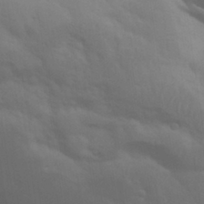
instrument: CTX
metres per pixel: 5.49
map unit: eHh
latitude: 31.8017
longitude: -70.2711
